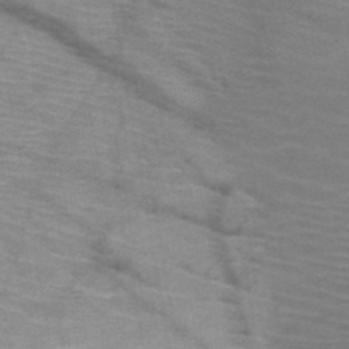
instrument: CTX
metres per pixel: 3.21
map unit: HNb
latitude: -47.0108
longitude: -44.9702
